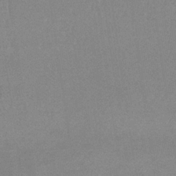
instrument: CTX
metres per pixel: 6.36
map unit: eHb
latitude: -32.7841
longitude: 68.0472
